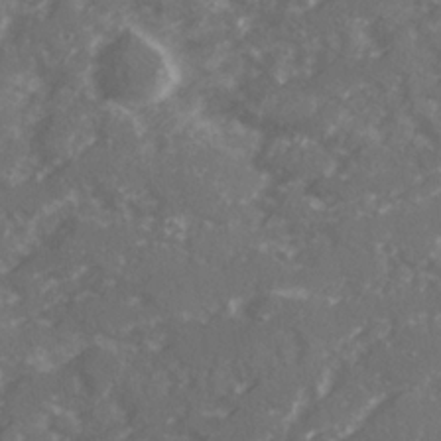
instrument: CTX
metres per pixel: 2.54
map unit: Ave
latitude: 20.4979
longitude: -130.7814
